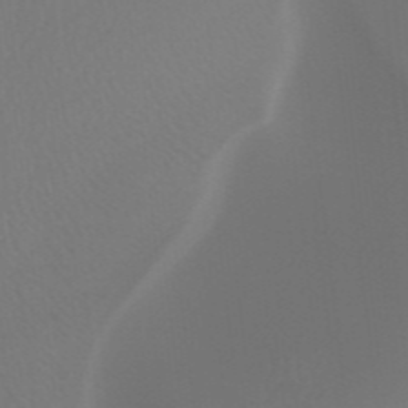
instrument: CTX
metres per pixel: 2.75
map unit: HNhu
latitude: -47.7477
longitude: 29.8233
